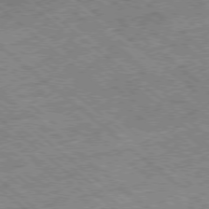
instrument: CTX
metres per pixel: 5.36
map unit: Ap
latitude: -78.7463
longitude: -51.8394
